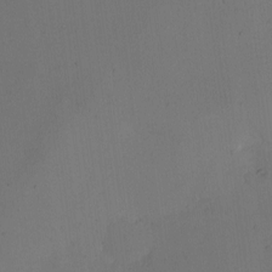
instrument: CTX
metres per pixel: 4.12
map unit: eHh
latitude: -2.2550
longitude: -73.7639
